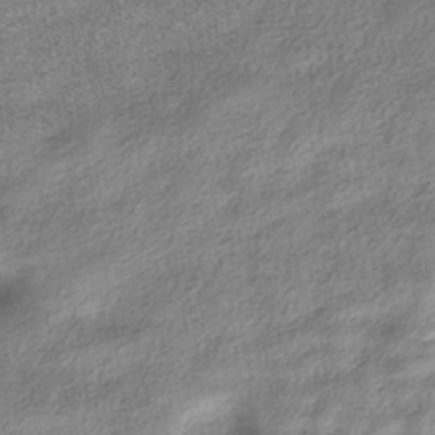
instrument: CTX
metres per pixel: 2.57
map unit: HNhu
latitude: -40.3495
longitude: 96.3118
